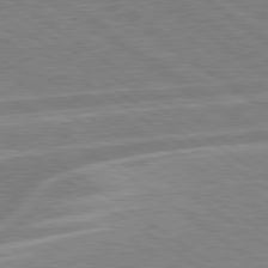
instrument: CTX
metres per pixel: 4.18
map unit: Hpe
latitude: 79.2348
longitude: -122.4223
